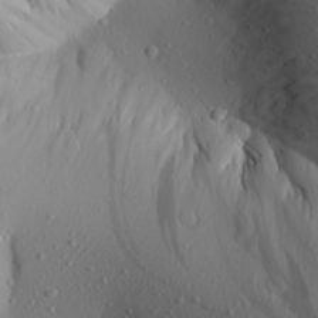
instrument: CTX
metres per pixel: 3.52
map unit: Aa
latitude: 22.8380
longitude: -144.1955
